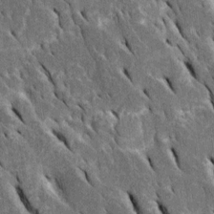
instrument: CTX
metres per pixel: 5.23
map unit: Htu
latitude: -0.6708
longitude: 149.1054
